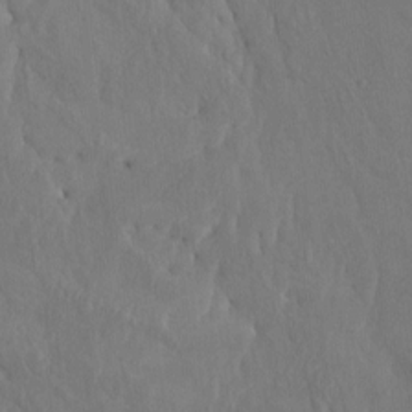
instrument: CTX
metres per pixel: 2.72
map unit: Htu
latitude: -6.9163
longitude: -66.8380
